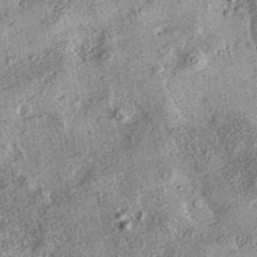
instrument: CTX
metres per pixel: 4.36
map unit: eAb
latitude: 36.5168
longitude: 107.0864
